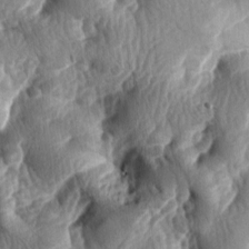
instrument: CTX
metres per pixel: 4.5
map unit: lAa
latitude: -7.5021
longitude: -126.8758
